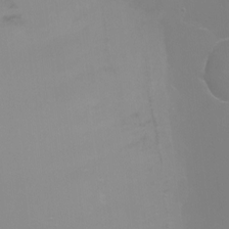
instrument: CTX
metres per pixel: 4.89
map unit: Ht
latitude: -6.9352
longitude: -29.6316
